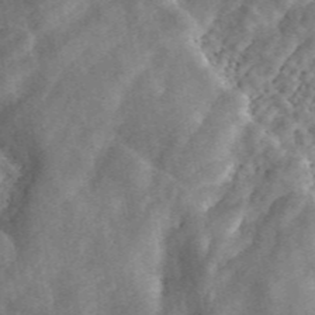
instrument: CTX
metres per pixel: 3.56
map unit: ANa
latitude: 46.7058
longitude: 50.4251
